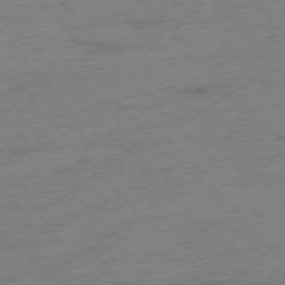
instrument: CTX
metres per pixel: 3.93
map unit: Hpe
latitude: -76.3495
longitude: -11.5938
